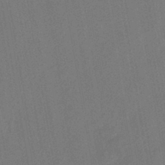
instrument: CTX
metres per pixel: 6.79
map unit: HNhu
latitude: -43.1053
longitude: 91.7856
